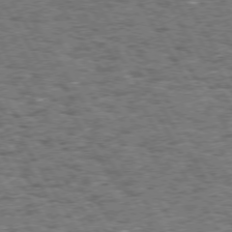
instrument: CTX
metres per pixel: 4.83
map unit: Hpe
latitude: 73.6694
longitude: -139.4993
